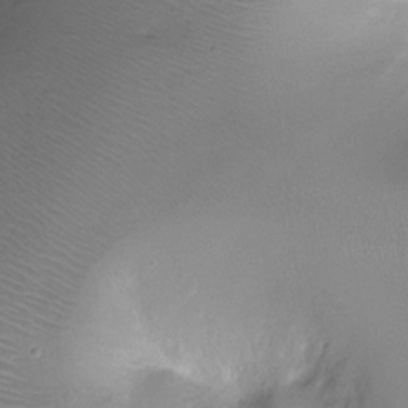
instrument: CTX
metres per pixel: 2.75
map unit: Ht
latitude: -12.6141
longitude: -44.9325
